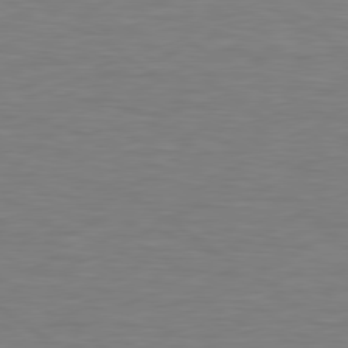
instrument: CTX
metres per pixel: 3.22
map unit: lApd
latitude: 79.1970
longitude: -91.0081
